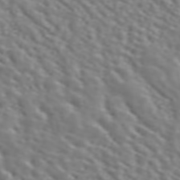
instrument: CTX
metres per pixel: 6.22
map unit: ANa
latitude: 45.9150
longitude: 49.0676
